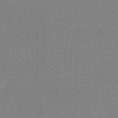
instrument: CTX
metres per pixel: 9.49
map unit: eHb
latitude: -46.2361
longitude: 89.3698
